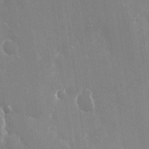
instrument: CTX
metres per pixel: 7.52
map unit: Nhu
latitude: -28.6896
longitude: -80.3845
